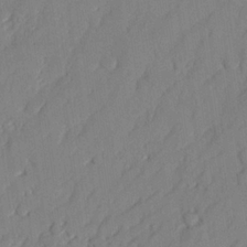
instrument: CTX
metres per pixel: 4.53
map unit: lAvf
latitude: 26.1578
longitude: -111.4427
